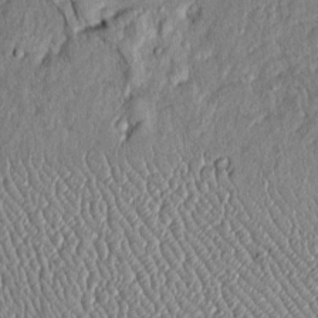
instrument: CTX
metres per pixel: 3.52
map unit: Htu
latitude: -6.2928
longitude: 156.3495
